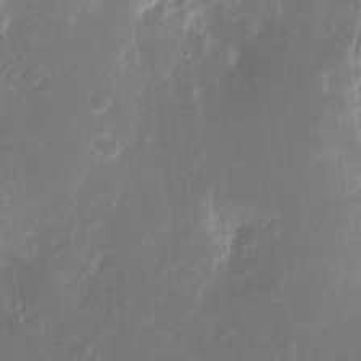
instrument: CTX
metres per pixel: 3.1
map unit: eHh
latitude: 9.1403
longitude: -71.3104
